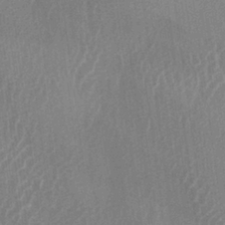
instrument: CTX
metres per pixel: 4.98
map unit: lAa
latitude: -5.5966
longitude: -129.1403
